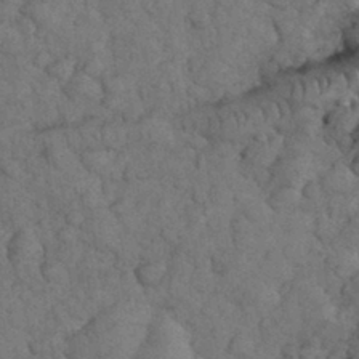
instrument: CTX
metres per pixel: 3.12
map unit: eHh
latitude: 33.8583
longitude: -67.1970
